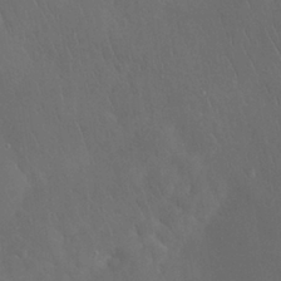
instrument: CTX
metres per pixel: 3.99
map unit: Nhu
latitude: 28.2333
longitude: -66.8758
